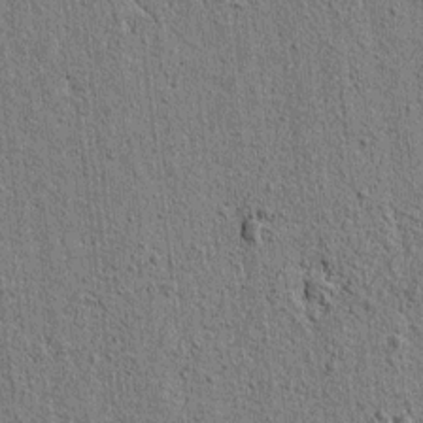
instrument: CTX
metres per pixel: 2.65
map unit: lAvf
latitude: 6.6868
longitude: 164.9353
